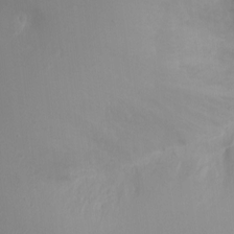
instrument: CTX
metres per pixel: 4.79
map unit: Ht
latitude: -1.0487
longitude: -32.6302
